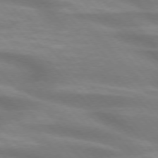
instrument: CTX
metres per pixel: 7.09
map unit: lApd
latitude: 74.4412
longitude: -61.1970
